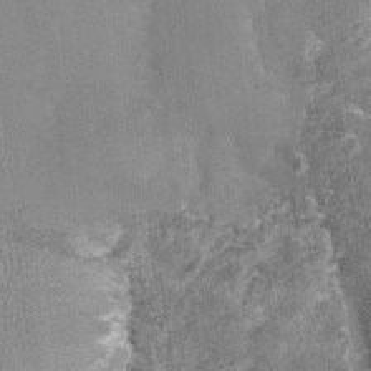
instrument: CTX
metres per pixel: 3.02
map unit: Nhu
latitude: 0.0255
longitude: -16.6868
